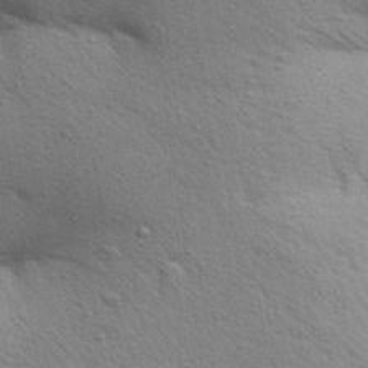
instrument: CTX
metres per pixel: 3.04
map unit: Aa
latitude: 29.9906
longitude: -147.7450
